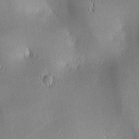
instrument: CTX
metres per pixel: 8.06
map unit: lAa
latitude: 1.8583
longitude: -117.3104
